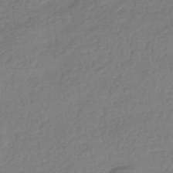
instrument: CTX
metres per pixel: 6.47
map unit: HNhu
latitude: -42.7085
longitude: 97.8045
